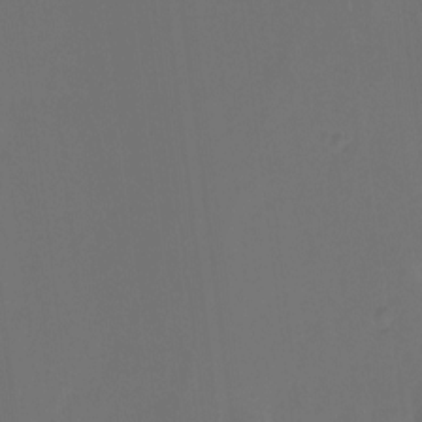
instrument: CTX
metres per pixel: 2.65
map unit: Hto
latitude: -12.9542
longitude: -41.1214
